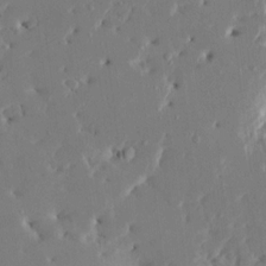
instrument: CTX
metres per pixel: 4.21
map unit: HNhu
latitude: 5.1970
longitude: -5.3104
